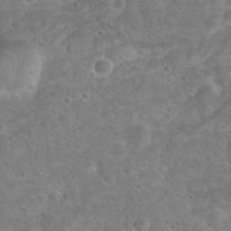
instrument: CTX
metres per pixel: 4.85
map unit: Hto
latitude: 23.1025
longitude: -48.9514
